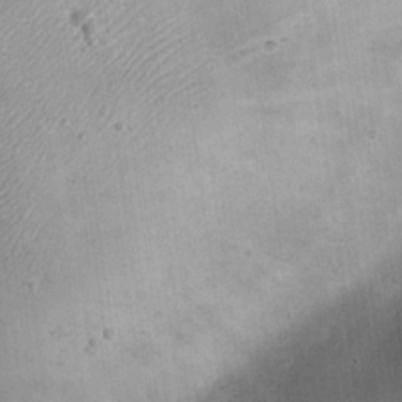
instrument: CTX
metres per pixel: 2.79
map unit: eHh
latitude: 22.9514
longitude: -68.5924
